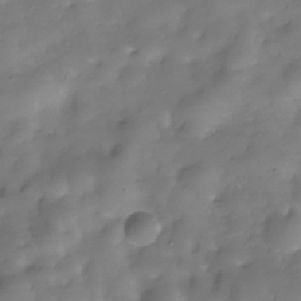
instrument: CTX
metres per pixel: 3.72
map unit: Hve
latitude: -30.7841
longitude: 94.5762
